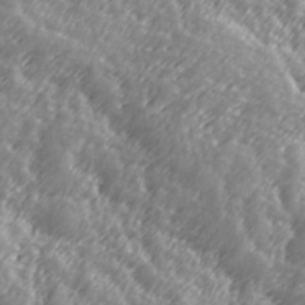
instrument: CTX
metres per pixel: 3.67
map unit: Hve
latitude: 32.0444
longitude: 149.6911
